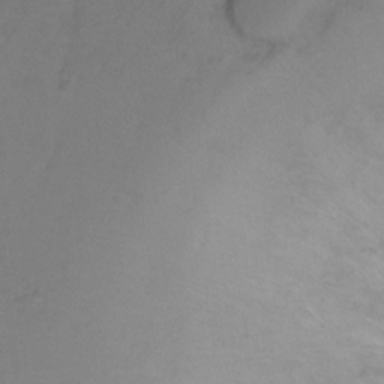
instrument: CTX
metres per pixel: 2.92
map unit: Ht
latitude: -2.2550
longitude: -33.9528
